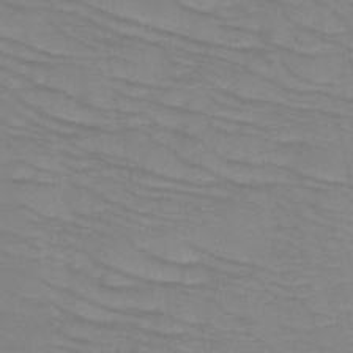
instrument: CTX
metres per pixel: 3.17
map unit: HNb
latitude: -49.2943
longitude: -50.2711
